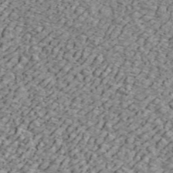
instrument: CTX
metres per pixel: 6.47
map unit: ANa
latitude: 44.7813
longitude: -84.9703
